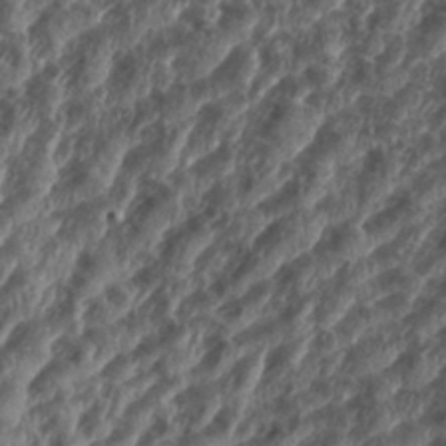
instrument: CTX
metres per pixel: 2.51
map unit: eHh
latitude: 35.0080
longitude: -137.3104
